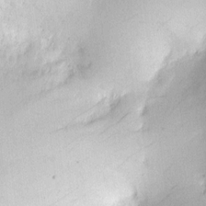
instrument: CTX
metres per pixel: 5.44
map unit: HNhu
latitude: 6.1767
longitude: 14.6708
